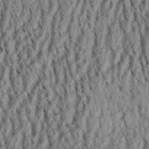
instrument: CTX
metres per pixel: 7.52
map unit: Aa
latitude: 31.9339
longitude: -136.6491
